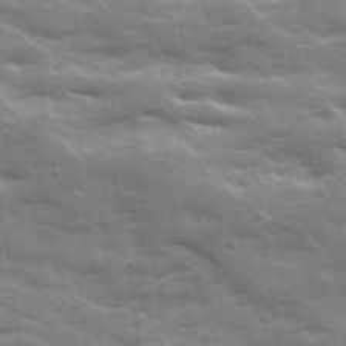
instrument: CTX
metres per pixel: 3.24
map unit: Ave
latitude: 18.9702
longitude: -129.8205
